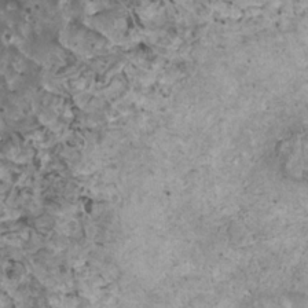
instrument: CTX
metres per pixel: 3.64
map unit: HNhu
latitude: 1.9339
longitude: 5.1809
